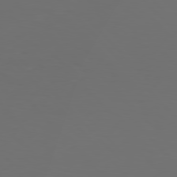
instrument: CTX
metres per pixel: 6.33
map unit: Hpe
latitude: 77.3103
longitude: -170.1578
